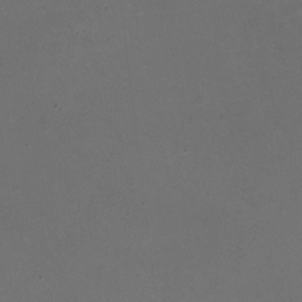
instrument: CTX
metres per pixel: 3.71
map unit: HNhu
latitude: -2.6707
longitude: -2.8191
